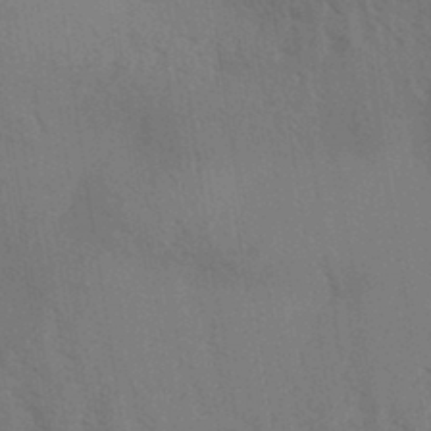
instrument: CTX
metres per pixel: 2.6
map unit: Aa
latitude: 31.7828
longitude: -139.3671
